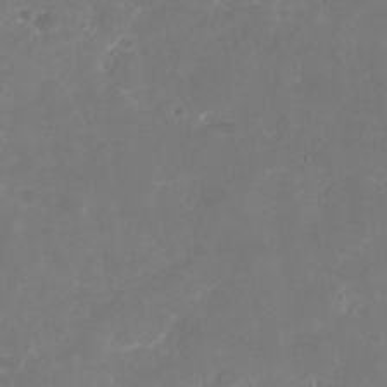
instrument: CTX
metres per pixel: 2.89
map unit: Nhu
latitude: -29.5210
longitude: -70.4412
